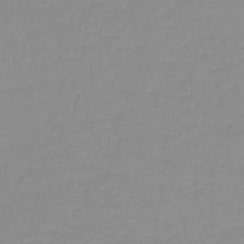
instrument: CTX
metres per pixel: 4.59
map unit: lHb
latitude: -40.0472
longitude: 60.0850
